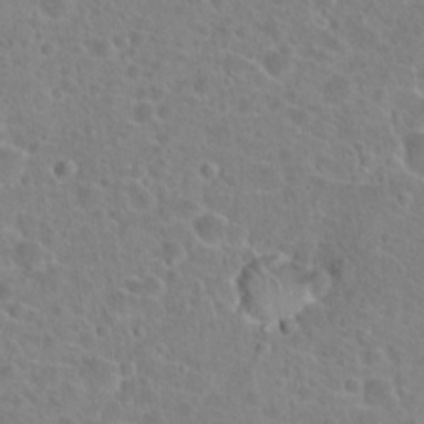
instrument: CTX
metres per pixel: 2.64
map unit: Hto
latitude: 23.0836
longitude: -45.8583
